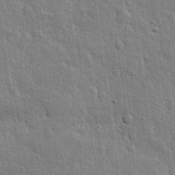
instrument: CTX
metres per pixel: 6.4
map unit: eHh
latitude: 31.2348
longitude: -79.1403
